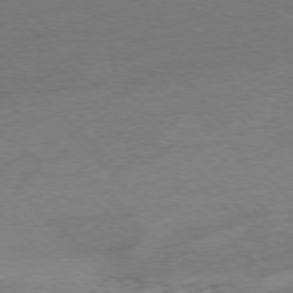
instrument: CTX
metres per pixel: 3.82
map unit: Ap
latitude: -77.1809
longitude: -70.6112
